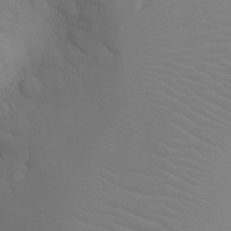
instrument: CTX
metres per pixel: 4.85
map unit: Ht
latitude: -2.5951
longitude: -19.1781
